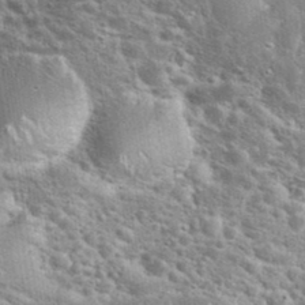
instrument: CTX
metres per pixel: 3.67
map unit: eHh
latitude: 36.3656
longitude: -61.9528
